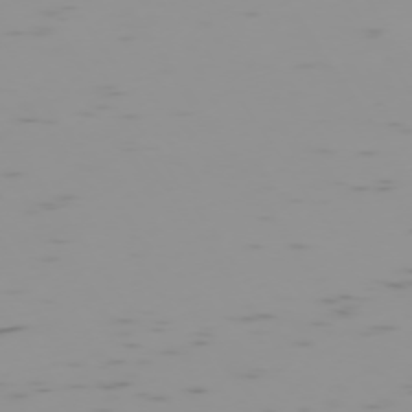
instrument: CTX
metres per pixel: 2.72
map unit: Hpe
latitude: -73.8800
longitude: 7.6910
